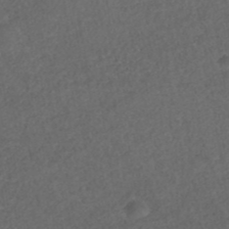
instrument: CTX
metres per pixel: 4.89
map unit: ANa
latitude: 42.6680
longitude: 27.7666
